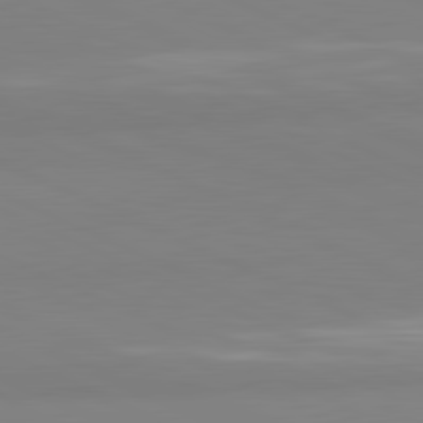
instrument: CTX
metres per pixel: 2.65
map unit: lApd
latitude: 81.8016
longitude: 178.8786
